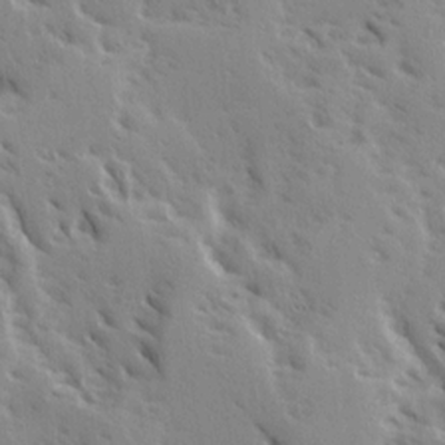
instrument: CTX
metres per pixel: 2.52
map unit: Ave
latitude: 15.2159
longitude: -130.5924
